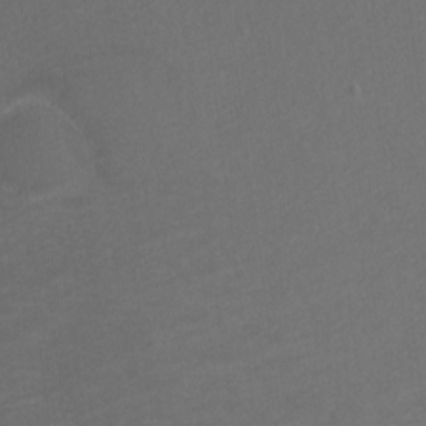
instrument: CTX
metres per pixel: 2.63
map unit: eHh
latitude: -1.7856
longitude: -79.0270
